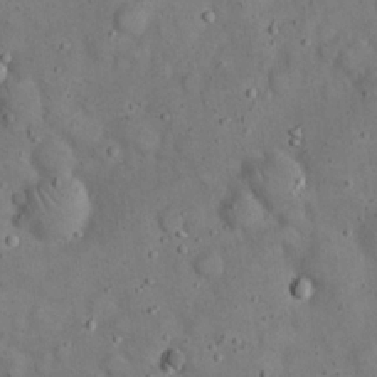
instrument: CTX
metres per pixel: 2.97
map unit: eHh
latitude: 20.0255
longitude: -61.2915
